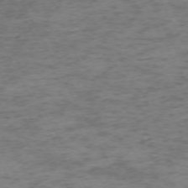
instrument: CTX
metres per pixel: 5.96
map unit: Ap
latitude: -72.8408
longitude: -70.3467
